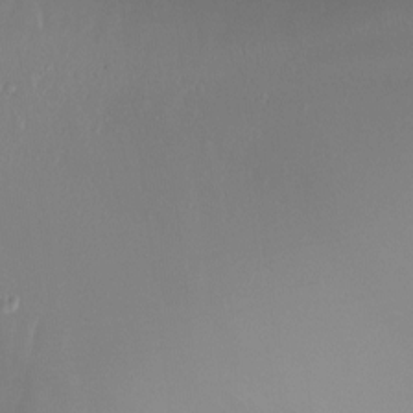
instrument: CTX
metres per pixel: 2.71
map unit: Ht
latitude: -5.9178
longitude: -26.3089
